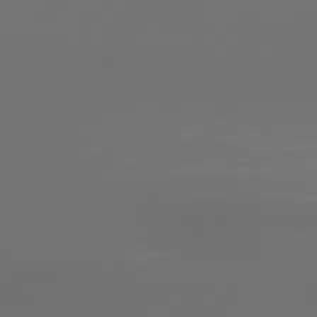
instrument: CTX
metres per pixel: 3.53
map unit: Hpe
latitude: 75.9717
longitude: -128.9702
